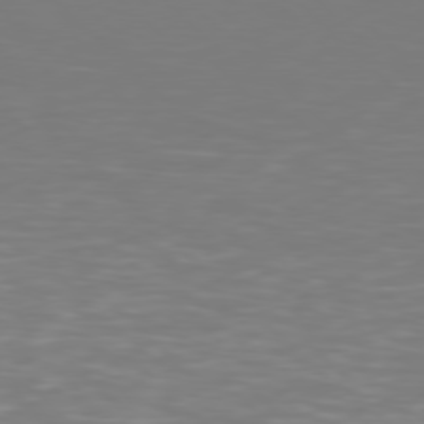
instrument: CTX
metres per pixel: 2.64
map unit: Hpe
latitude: 77.1781
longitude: -171.9150
